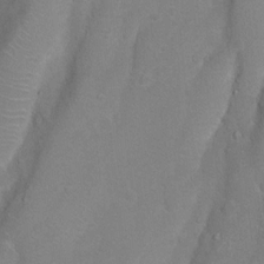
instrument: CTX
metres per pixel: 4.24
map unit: Nhu
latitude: 4.1389
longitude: -24.9135
